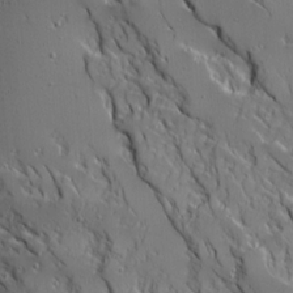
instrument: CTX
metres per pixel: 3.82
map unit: Ave
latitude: 14.4223
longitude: -130.7058
